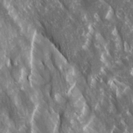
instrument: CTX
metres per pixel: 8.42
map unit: Ave
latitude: 15.3104
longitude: -132.3656
